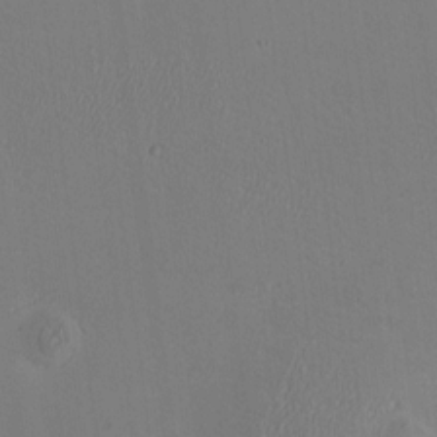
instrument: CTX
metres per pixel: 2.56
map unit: HNhu
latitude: 9.8961
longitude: 15.2565
